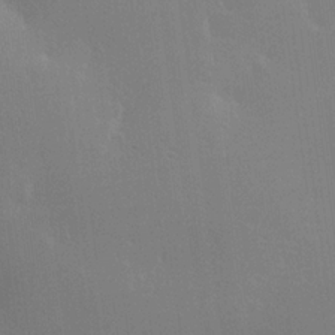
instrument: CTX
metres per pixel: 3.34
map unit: Hve
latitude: 23.2348
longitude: 145.9556
